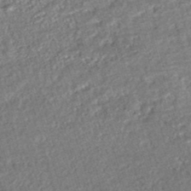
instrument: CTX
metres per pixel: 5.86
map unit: HNhu
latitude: -47.0297
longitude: 99.3887
